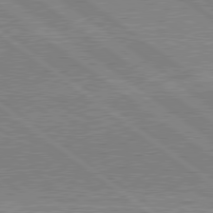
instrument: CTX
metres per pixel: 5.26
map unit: lApd
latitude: 79.4805
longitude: 167.3132
